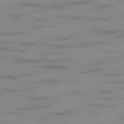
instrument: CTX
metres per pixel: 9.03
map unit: Ap
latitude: -78.1039
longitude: -94.8758
